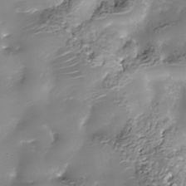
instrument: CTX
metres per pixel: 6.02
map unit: Nhe
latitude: -36.3873
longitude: -89.9717
